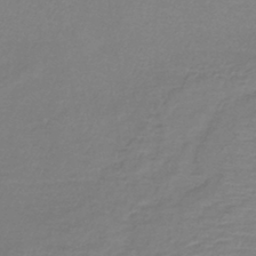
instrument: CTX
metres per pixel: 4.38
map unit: lHb
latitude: -41.5777
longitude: 74.4251
